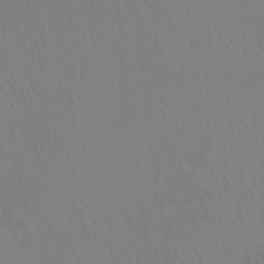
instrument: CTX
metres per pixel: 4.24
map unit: Ht
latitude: 0.5168
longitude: -32.8947
